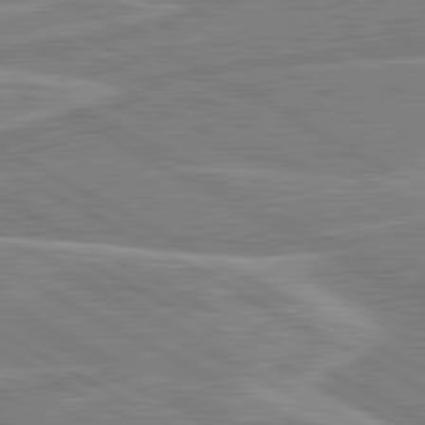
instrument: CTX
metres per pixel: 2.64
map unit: lApd
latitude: 80.8191
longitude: 124.0661
